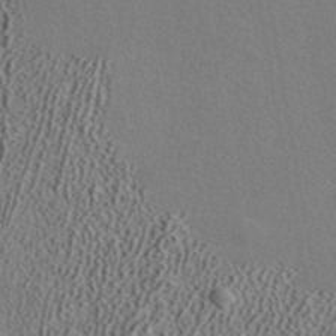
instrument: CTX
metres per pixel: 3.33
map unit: ANa
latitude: 39.8205
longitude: 21.7855
